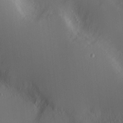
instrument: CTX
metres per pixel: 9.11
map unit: Nve
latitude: -8.9731
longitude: 175.7855
